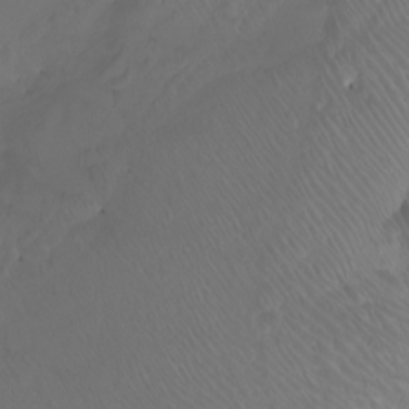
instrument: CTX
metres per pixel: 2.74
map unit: Nhu
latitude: -8.1417
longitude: -93.5371
